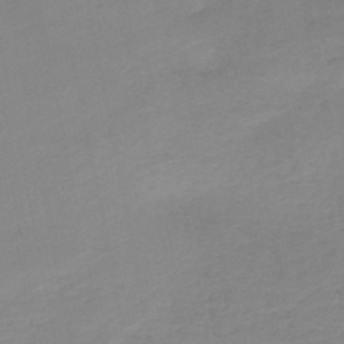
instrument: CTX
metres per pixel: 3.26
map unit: HNb
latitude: -50.6896
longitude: -50.2333
